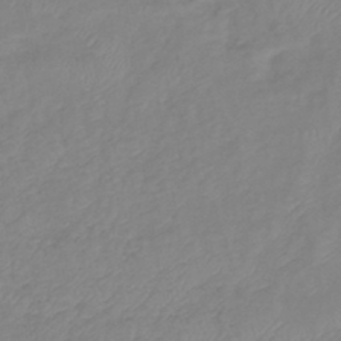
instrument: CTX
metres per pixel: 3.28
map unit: eHb
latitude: -41.2565
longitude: 81.1620
